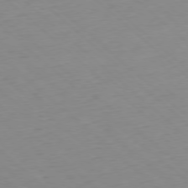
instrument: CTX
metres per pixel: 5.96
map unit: Ap
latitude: -77.8044
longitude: -90.0444
